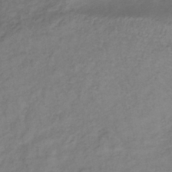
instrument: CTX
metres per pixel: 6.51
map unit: lHb
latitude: -37.2753
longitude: 72.6707
